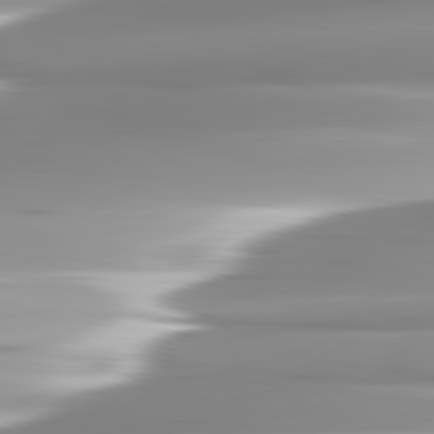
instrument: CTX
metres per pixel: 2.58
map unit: lApd
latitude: 82.7435
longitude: -137.7072
